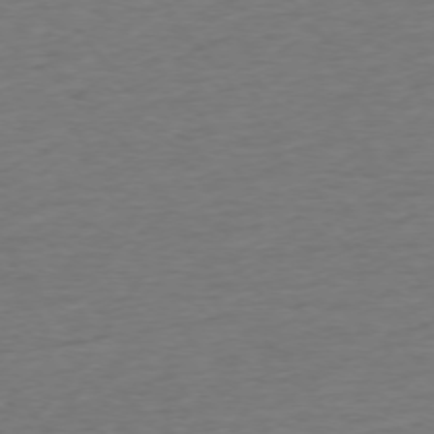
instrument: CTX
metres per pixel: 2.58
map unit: Ap
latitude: -75.3510
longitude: -89.1970
